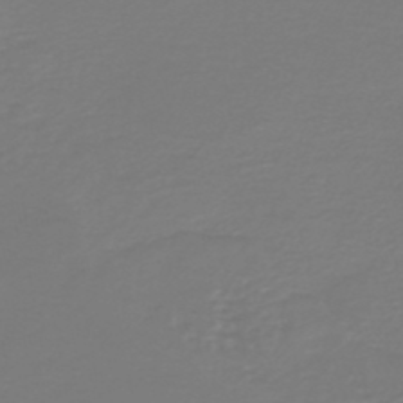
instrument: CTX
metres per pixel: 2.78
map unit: HNb
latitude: -46.7274
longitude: 54.1039
